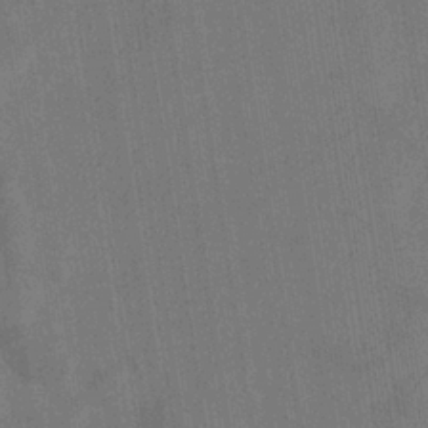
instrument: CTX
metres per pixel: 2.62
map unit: eHb
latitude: -34.5385
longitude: 73.8800
